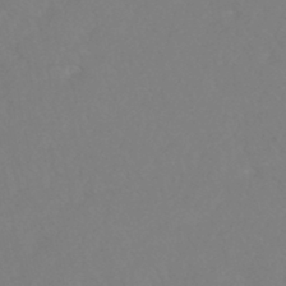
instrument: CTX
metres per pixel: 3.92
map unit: HNhu
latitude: -46.5196
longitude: 97.6155
